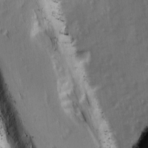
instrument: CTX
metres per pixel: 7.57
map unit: Ave
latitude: 1.7449
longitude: -109.9717
